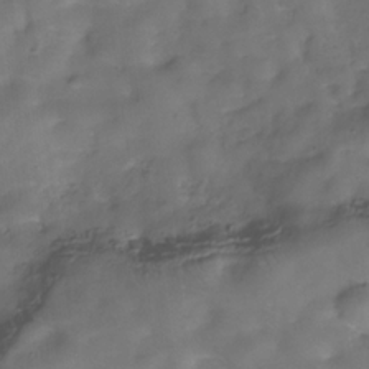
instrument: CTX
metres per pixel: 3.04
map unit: Hve
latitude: -30.7085
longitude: 92.7274
